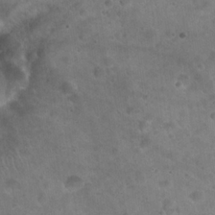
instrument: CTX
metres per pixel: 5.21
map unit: Hto
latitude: 21.7450
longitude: -54.3089
